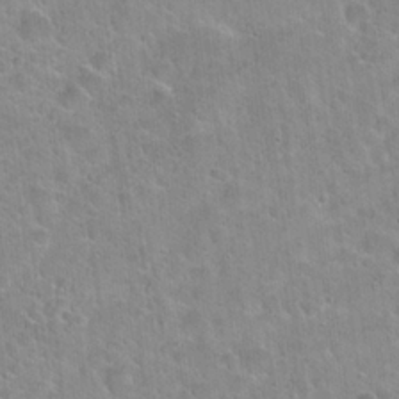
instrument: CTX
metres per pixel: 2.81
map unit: Hto
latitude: 22.0255
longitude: -52.6869
